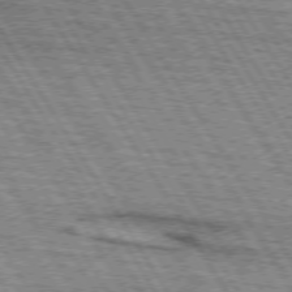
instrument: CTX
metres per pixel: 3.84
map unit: lApd
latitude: 73.8206
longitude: -77.4993
